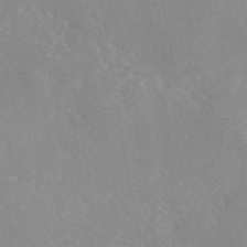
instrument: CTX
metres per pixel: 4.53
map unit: eAb
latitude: 46.1578
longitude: 111.0864
